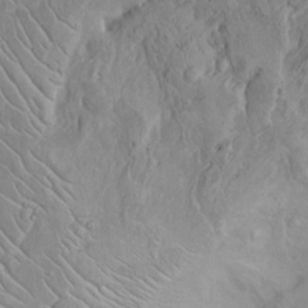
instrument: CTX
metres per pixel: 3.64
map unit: Htu
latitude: -5.7855
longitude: 152.3495
